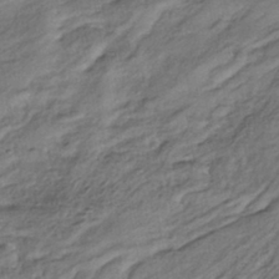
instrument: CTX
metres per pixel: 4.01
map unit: HNhu
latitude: -40.2361
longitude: 107.8045
